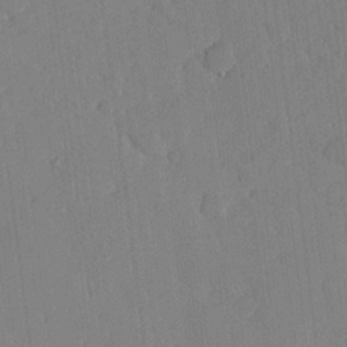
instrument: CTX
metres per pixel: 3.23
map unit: lHvf
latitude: 18.0633
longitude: -112.5546
